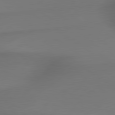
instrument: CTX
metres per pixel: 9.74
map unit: lApd
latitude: 79.7828
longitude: -173.9150
